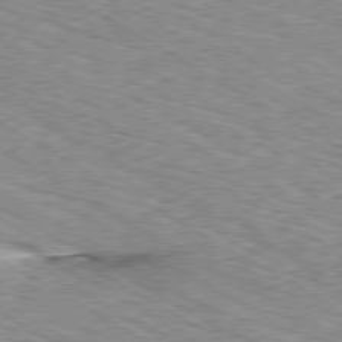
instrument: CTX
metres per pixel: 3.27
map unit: Ap
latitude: -80.3873
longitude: -48.7057
